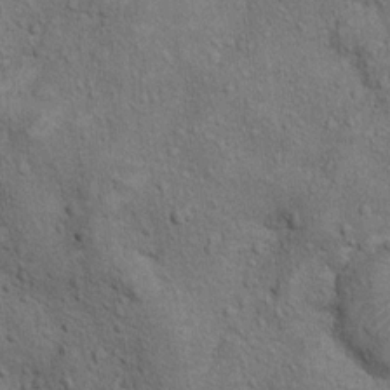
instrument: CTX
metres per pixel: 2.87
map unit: Hto
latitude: 10.6302
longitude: -37.1214
